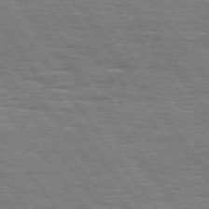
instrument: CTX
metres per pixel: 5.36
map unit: Hpe
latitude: 74.6113
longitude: -138.9325
